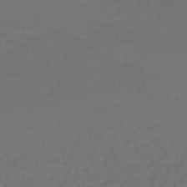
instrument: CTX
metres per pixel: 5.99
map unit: lHb
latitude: -42.7841
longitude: 68.6518
